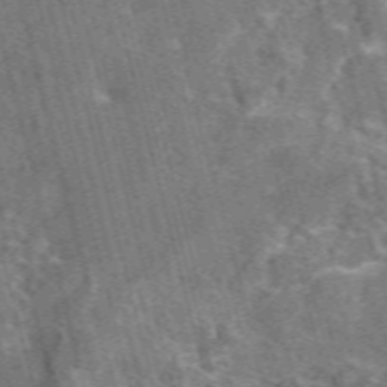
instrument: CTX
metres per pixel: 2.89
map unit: eAb
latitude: 44.5546
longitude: 111.1431
